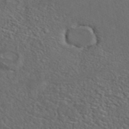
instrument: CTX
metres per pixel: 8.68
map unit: ANa
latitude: 44.4412
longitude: 23.2565
